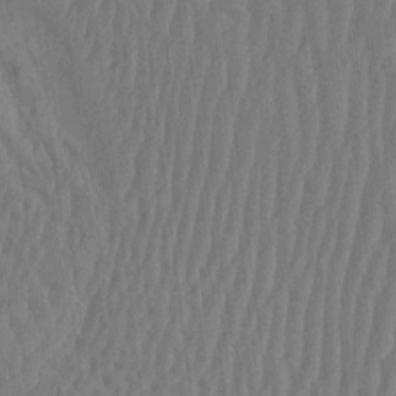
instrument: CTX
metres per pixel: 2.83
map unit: eHh
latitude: -2.9541
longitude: 14.5007
